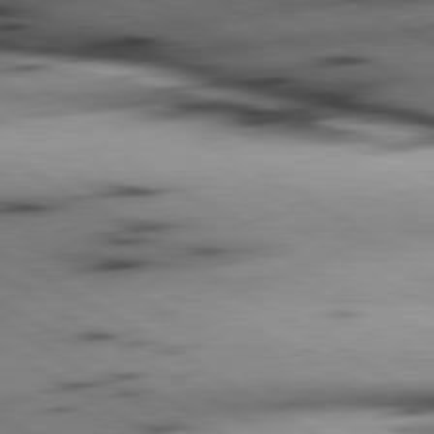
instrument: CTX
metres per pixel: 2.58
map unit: lApd
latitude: 80.0822
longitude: 163.2754
